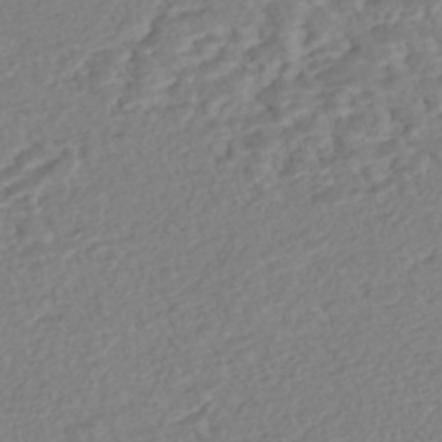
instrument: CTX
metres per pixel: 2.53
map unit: Nhe
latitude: -47.1620
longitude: -172.3089
